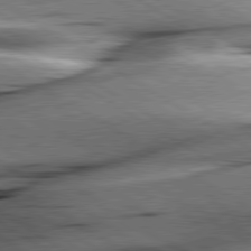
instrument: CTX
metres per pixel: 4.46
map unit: lApd
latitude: 79.9339
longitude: -156.4223
